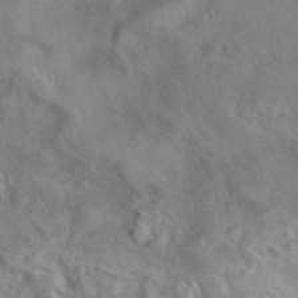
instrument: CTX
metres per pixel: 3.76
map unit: eAb
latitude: 41.7449
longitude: 110.1605
